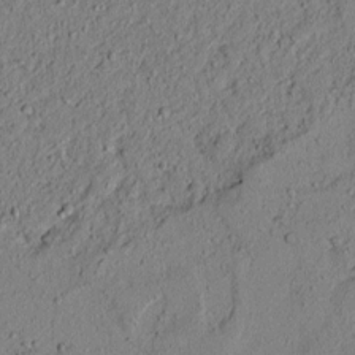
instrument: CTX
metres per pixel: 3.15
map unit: lAvf
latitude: 5.2726
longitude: 167.6911
